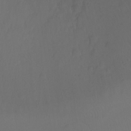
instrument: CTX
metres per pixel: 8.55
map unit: Ht
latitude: -10.9731
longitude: -35.3103
